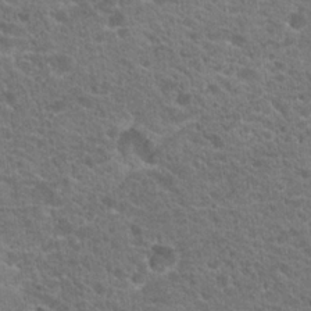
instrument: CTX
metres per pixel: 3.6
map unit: Hto
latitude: 19.7638
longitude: -33.9906
